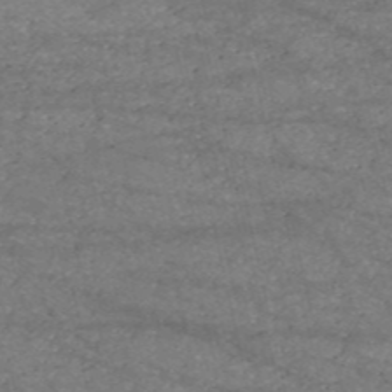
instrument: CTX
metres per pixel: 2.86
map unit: HNb
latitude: -53.5966
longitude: -38.6112
